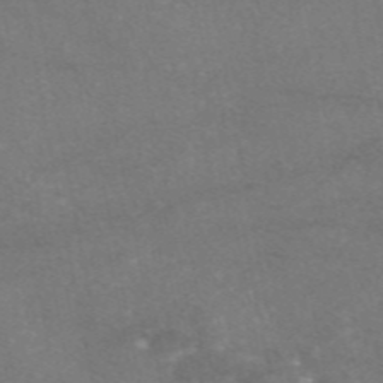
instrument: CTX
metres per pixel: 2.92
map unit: eAb
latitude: 47.6316
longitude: 120.2739
